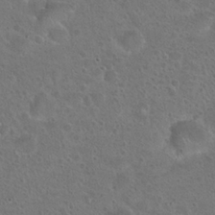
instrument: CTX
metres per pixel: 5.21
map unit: Hto
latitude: 23.3104
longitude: -48.8380
